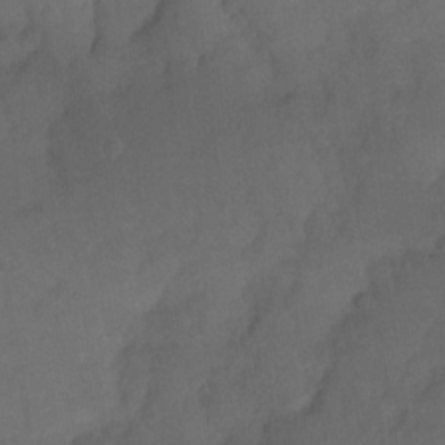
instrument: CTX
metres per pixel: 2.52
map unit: Ht
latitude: -14.3873
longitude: -57.6315
